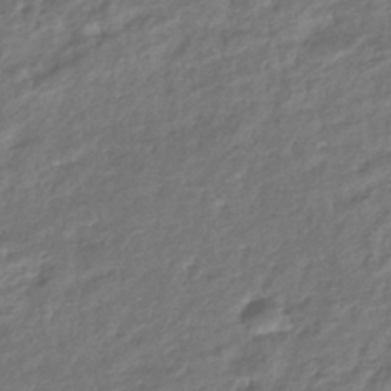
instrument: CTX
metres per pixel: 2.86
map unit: eHb
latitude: -38.6897
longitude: 80.7274
